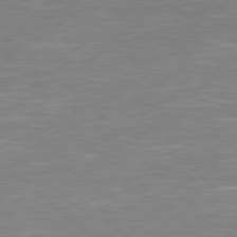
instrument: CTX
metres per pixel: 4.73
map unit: Hpe
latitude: 78.0633
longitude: -125.4048
